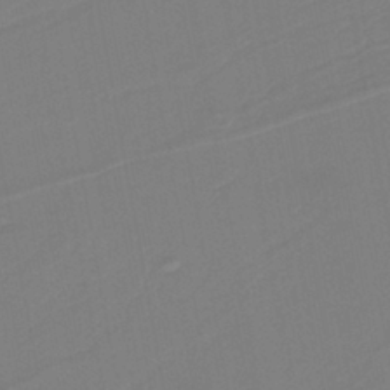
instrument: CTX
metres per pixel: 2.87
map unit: lHb
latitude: -37.8800
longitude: 56.5951
